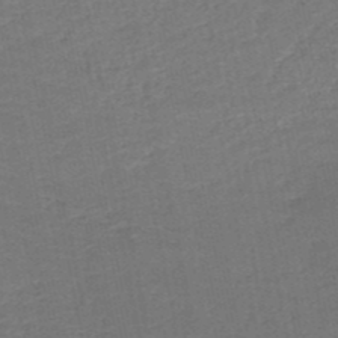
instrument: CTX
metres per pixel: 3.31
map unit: HNb
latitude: -50.6329
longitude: -49.1781
